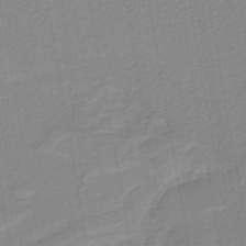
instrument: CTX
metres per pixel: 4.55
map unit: HNb
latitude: -42.0849
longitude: 51.5777
